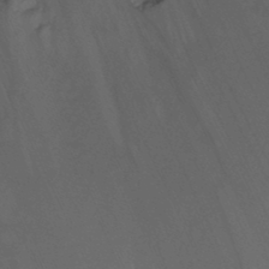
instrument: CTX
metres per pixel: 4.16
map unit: Nhu
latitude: -15.4455
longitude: -56.5356
